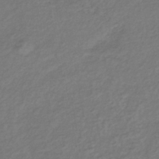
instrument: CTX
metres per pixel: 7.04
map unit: lHb
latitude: -38.8030
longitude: 72.0850
